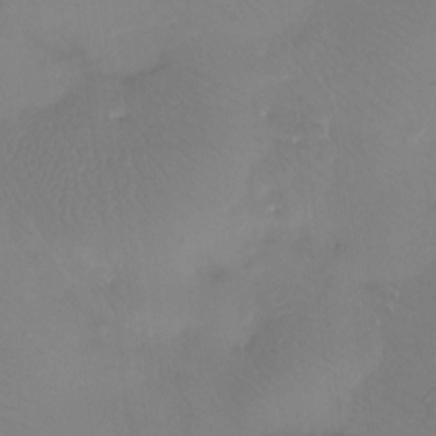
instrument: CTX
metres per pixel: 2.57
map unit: Htu
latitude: -13.1053
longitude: -46.8002
